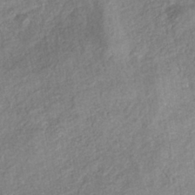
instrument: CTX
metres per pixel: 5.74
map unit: Nhe
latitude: -41.8800
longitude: -110.3845
